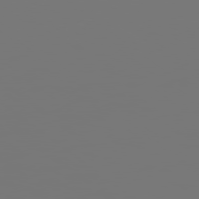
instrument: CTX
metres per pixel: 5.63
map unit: Hpe
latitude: 78.5924
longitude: 173.3321
